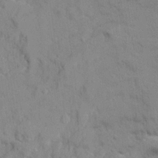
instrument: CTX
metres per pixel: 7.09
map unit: Ave
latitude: 22.1578
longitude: -130.5546
